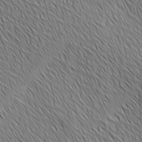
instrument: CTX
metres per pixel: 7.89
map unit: Ave
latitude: 2.3467
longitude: -114.5923
